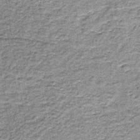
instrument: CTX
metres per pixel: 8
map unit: lHb
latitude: -36.7085
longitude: 64.8597
